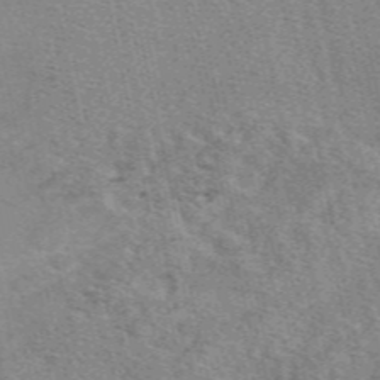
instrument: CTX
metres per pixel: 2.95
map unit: eAb
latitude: 49.2726
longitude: 106.0850
